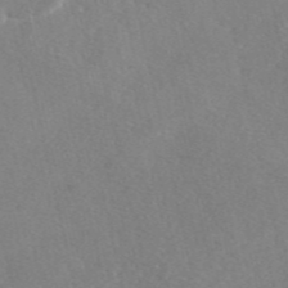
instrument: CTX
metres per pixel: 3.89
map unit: eAb
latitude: 46.6491
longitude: 112.8975
